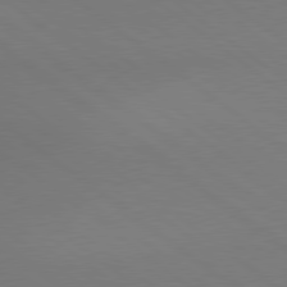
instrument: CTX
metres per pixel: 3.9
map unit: Hpe
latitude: 78.8758
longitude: -151.0080
